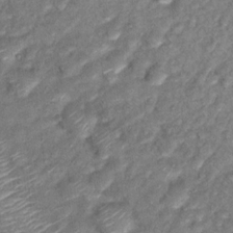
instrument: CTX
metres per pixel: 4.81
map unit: Hto
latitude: 14.7813
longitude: -34.1955
